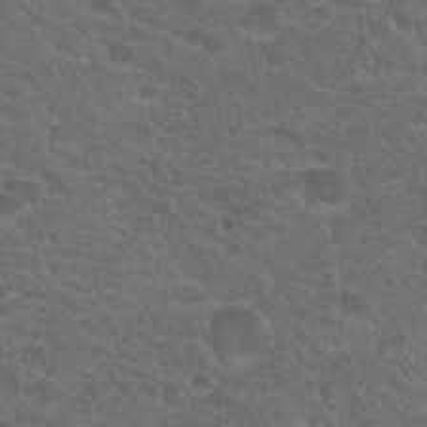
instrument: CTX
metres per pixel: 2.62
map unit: Hto
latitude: 19.9150
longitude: -34.3845
